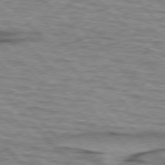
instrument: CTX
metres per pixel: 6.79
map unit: lApd
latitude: 76.6868
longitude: -77.3292
